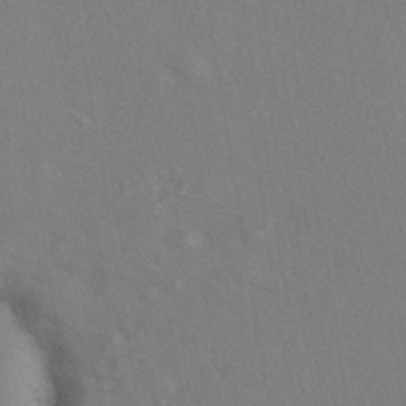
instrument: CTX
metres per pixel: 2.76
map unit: eHh
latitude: -41.6533
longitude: 122.1795
